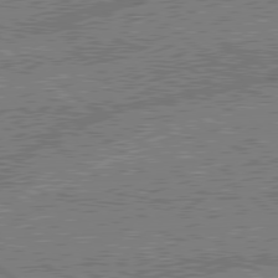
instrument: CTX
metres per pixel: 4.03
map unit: lApd
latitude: 79.0837
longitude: -143.8206
